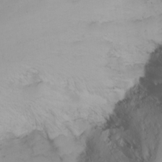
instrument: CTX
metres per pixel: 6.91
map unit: Nhu
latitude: -6.7652
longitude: -65.9717
